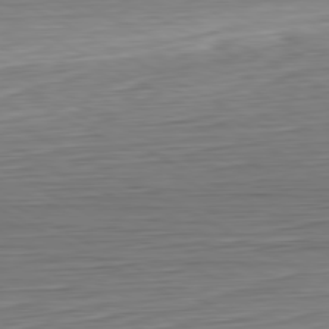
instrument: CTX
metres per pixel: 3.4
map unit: Hpe
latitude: -80.8975
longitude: 21.2376
